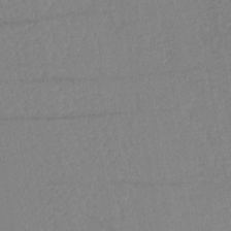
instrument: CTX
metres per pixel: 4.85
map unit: lHb
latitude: -41.6722
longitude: 68.1227
